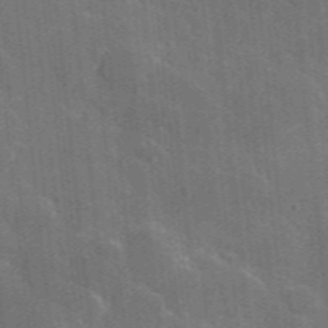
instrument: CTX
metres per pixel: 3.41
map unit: lHvf
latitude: 36.5924
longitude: -90.8002
